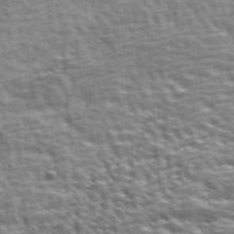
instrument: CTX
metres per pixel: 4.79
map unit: ANa
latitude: 43.9528
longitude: -85.6505
